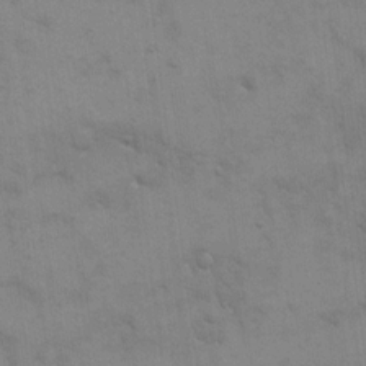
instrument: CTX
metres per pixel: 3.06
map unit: eHh
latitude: 17.8394
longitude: -66.4412
